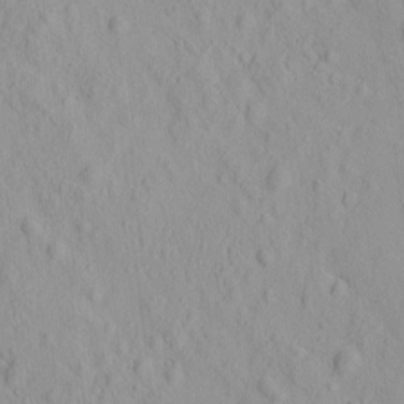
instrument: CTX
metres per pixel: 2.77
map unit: eHh
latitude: -1.6722
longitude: 19.1242
